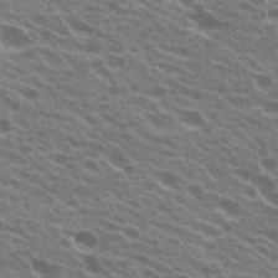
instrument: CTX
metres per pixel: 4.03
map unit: Hto
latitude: 23.3859
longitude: -38.1389
